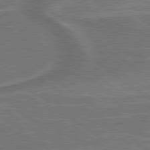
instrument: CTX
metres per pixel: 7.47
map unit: lApd
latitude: 79.5182
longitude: 173.8800
